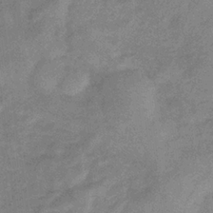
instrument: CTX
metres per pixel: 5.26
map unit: lHb
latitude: -33.2754
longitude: 69.0297
